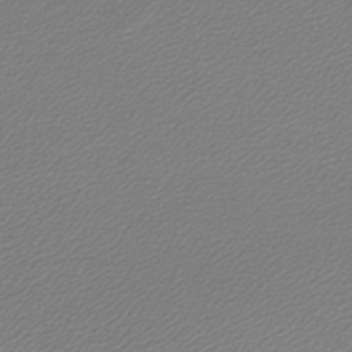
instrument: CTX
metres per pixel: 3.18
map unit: lHb
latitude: -45.4077
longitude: 61.7289
